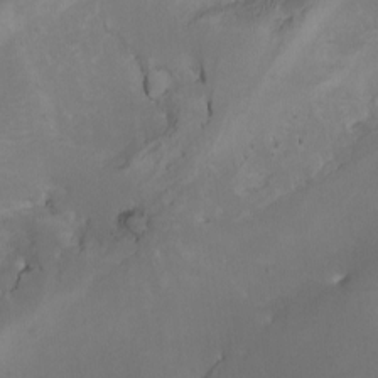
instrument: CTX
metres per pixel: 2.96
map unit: Nhu
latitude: -5.3131
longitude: -92.7057
